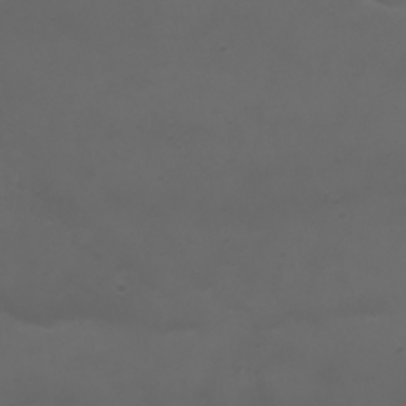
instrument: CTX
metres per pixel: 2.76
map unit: Nhu
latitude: 22.5546
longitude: -64.6113
